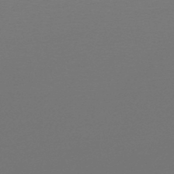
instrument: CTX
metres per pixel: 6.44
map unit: lHb
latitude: -46.9164
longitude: 64.4818
